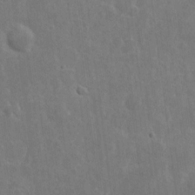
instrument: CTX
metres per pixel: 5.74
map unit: eHh
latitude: 7.5182
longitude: -72.6302
